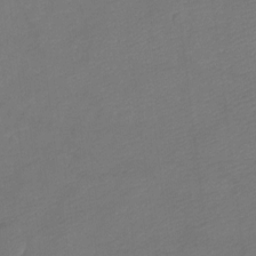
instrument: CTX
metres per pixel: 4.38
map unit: Ht
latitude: -7.4832
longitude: -34.6301
